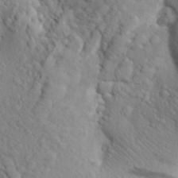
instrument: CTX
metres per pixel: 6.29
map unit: Aa
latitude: 24.7624
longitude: -148.2523
